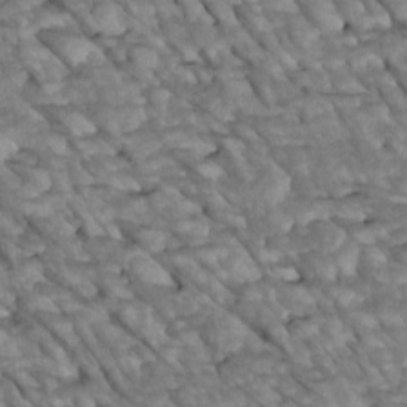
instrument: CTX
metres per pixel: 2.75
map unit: Htu
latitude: 2.1011
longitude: 144.3495
